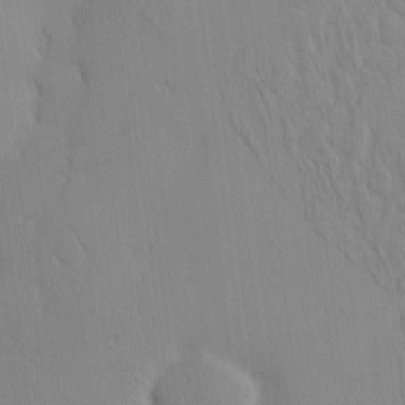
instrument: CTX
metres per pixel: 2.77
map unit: eHh
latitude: -3.9367
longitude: 15.8423
